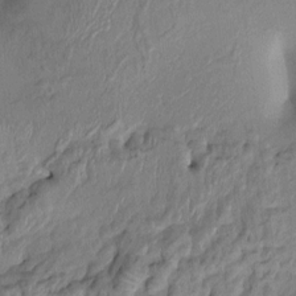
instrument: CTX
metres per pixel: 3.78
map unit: HNhu
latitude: 7.7072
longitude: -3.7260
